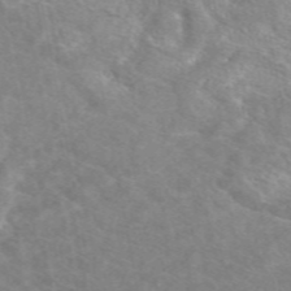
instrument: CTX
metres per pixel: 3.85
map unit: eAb
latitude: 50.3278
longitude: 111.2565
